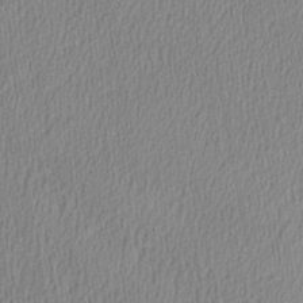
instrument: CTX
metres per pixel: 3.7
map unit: Aa
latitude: 28.2144
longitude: -137.4994
